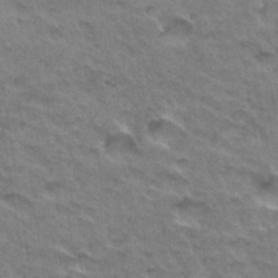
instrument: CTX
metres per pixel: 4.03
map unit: Hto
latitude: 33.4804
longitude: -47.2348
